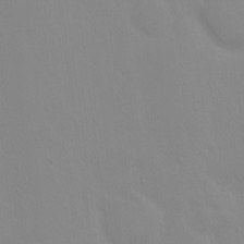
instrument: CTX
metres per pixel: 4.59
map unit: Hto
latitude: 17.4615
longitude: -39.6505
